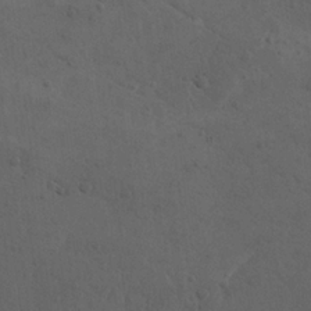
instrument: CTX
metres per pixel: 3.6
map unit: Nhu
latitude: 22.3089
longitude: -71.7449
